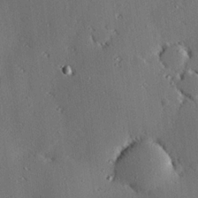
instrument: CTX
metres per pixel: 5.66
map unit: eHh
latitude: 22.6301
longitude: -90.5546
